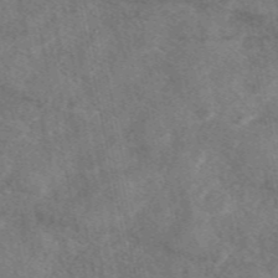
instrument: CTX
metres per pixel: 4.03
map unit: eAb
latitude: 48.0633
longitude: 121.6722
